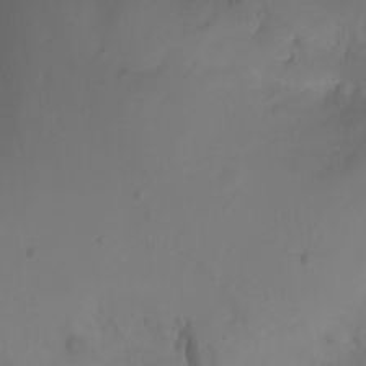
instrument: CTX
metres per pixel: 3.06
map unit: Nhu
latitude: -4.5951
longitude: -76.1955
